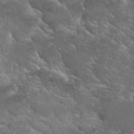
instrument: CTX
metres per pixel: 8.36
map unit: Nhu
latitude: 25.5182
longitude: -50.2333
